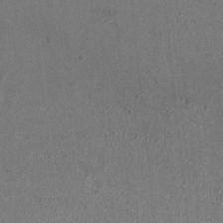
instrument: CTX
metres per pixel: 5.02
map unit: HNhu
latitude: -2.4817
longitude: -1.3292
